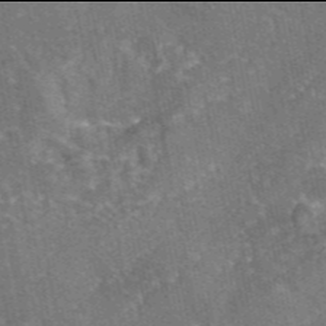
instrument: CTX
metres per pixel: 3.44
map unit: eAb
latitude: 45.9906
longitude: 107.0487
